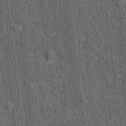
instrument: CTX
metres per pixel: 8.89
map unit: Hto
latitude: 14.7247
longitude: -35.9150
